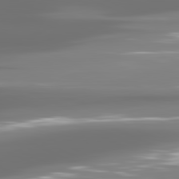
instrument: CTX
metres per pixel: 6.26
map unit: lApd
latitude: 81.3482
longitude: -137.1970
